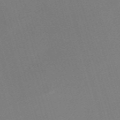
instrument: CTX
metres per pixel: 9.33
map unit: eHh
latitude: -61.6911
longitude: 50.0472
